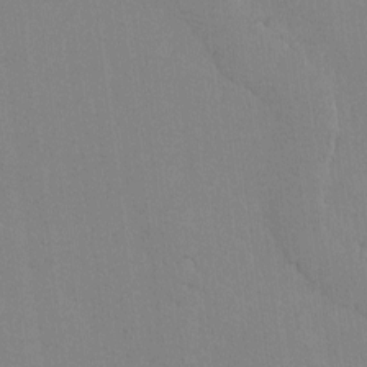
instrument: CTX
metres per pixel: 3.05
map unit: lAvf
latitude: -6.1417
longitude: -114.0633
